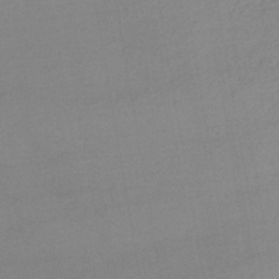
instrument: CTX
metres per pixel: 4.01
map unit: lHb
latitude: -41.5399
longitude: 73.5021
